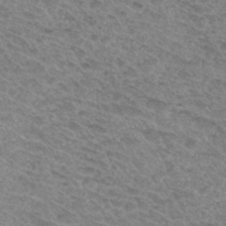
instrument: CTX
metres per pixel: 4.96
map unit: Hto
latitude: 31.6694
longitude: -47.6505
